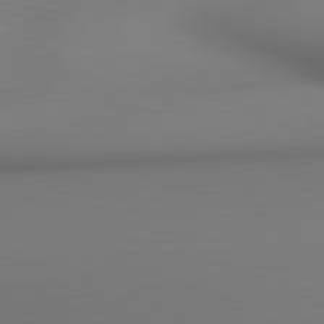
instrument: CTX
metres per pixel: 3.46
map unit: lApd
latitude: 80.5357
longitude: 138.5007
